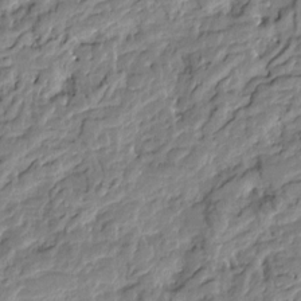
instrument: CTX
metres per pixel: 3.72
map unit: Htu
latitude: -3.2564
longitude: 178.7274
